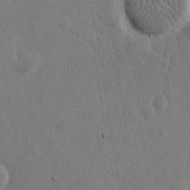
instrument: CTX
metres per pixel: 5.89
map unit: eHh
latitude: 15.9151
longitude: -68.7813
